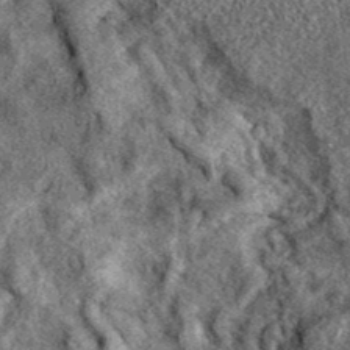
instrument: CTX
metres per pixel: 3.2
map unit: eAb
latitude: 38.8191
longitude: 106.6329
